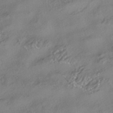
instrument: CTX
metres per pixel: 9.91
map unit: HNhu
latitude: -41.6911
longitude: 103.4643
